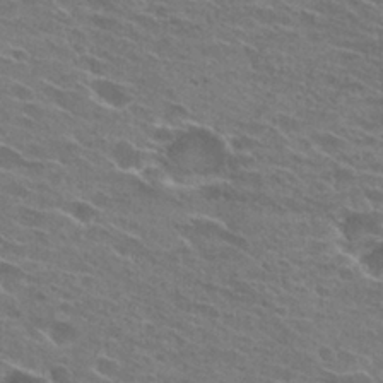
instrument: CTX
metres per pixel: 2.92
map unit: Hto
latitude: 25.3670
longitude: -43.8206
